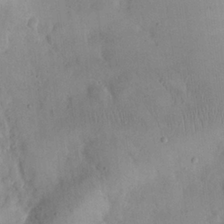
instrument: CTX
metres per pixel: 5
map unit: eHh
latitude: 24.6868
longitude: -66.1388
